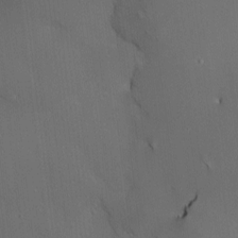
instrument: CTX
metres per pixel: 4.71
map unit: Nve
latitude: -8.0472
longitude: 175.5966
